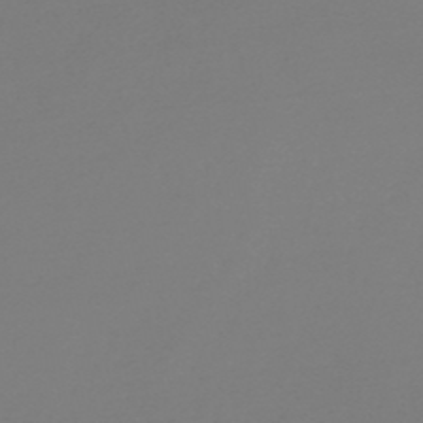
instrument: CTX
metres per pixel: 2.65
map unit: HNb
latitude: -44.5196
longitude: -45.2537
